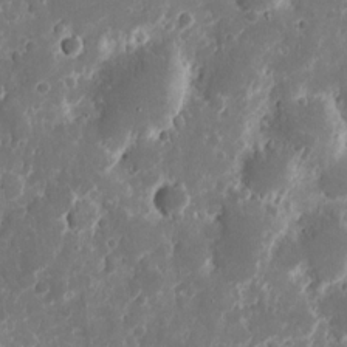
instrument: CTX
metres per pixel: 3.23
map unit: eHh
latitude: 11.4804
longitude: -72.1200
